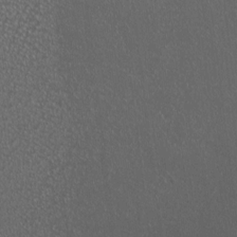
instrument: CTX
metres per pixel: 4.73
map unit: HNhu
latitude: 0.4412
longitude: 0.8786
